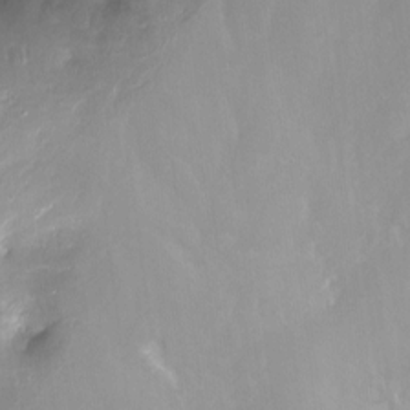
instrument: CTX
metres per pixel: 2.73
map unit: Ht
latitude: -16.6519
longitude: -44.2522
